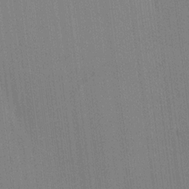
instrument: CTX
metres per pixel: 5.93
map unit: HNhu
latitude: 9.7450
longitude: 14.8786
